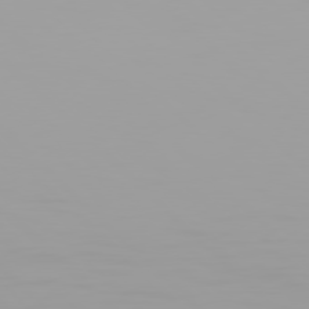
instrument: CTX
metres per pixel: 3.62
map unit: Hpe
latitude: 77.6694
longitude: -136.8380
